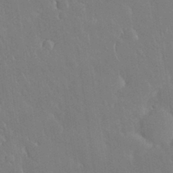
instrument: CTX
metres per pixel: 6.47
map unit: Nhu
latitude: 30.9325
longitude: -56.5923
